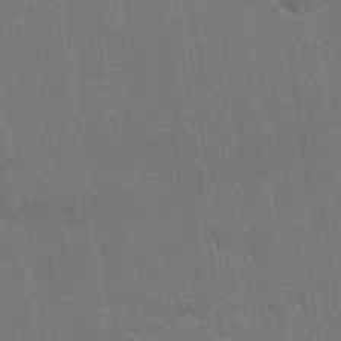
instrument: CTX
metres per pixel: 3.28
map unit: Nhu
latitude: 27.8961
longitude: -64.5924
